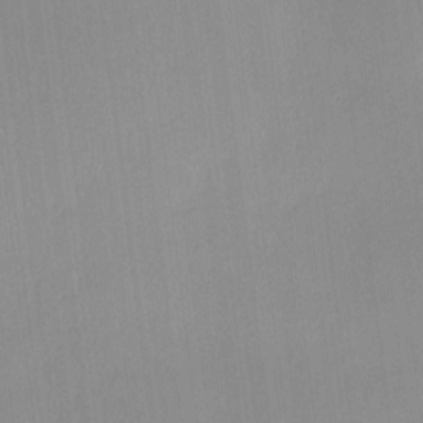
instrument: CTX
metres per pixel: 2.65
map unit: HNhu
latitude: 7.4237
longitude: 7.5399
